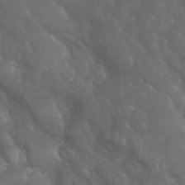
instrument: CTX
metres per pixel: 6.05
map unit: Nhu
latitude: 28.6679
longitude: -66.4034
